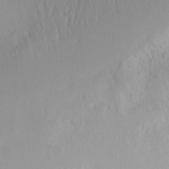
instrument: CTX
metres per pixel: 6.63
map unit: Nhu
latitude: -4.2928
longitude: -84.2145
